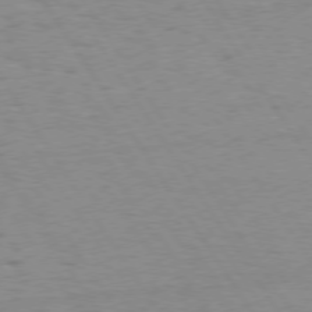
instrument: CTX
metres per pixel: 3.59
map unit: Hpe
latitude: 74.3656
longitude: -136.1956
